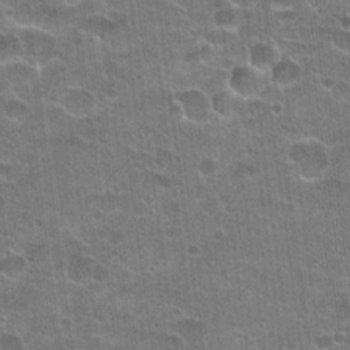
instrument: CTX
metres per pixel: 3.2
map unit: Hto
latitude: 22.0822
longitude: -42.8380
